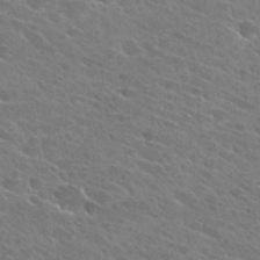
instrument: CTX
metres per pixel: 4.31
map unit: Hto
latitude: 26.2712
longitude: -41.5371
